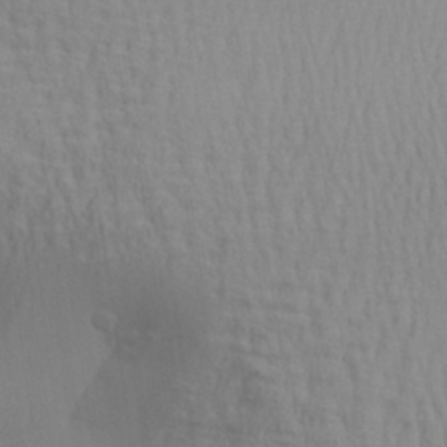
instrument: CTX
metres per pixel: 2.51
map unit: Aa
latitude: 28.7246
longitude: -136.5357
